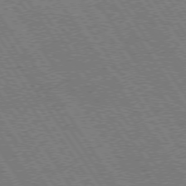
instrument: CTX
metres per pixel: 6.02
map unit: Hpe
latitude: 73.8206
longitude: -141.5371
